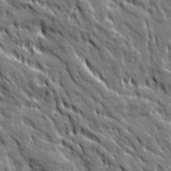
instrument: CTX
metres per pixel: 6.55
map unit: Ave
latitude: 20.2712
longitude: -135.2348
